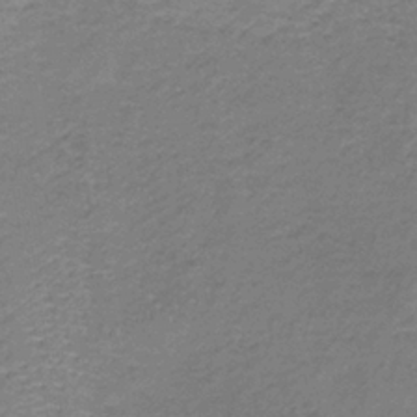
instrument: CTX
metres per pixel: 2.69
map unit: lHb
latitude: -37.5777
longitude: 61.1620
